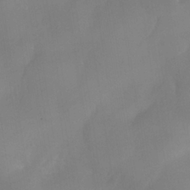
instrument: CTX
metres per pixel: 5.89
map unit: Nhe
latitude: -36.8408
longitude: -113.1025
